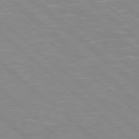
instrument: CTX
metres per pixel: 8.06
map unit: Hpe
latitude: 77.9717
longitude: -140.8191
